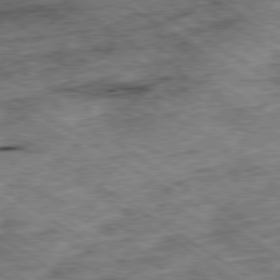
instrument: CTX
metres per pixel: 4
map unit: Ap
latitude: -79.7855
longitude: -49.4426
